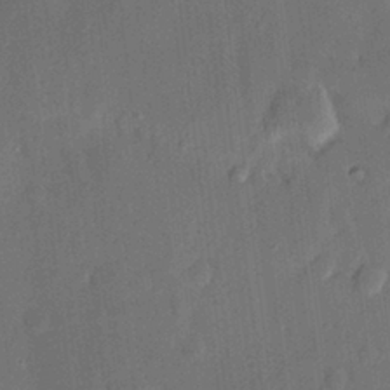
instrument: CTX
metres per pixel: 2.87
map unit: HNhu
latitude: 14.4601
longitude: 10.8597
